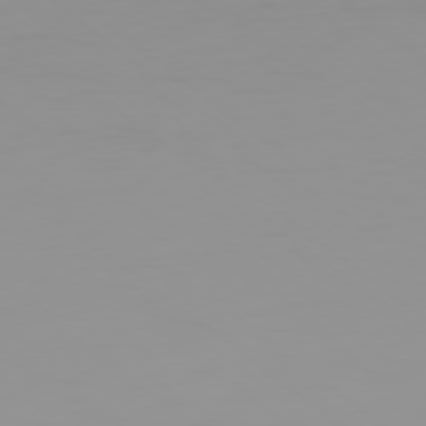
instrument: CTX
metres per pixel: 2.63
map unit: Ap
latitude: -79.3131
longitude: -70.9136
